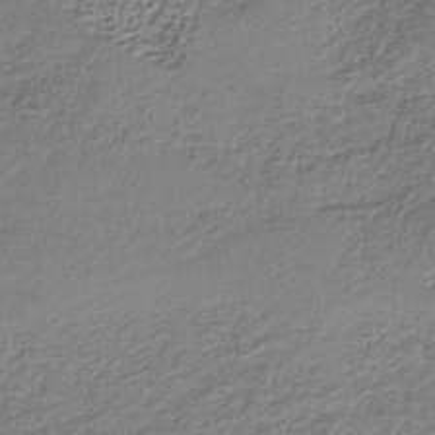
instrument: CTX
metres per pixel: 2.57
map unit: lHb
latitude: -34.5952
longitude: 63.1809
